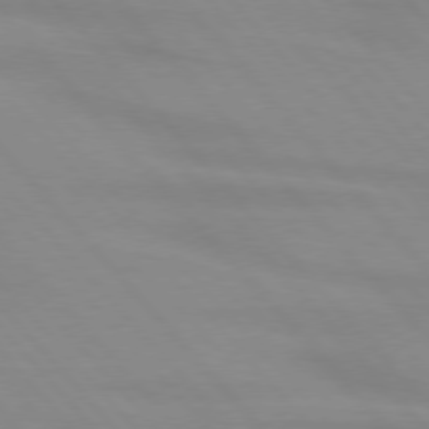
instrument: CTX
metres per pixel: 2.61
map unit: lApd
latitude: 76.1389
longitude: -84.3278
